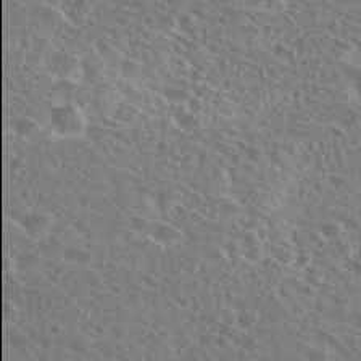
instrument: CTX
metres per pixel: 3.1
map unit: Hto
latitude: 25.8016
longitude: -45.9906
